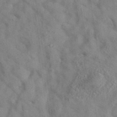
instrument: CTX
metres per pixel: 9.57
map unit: eAb
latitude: 35.9906
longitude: 107.5777
